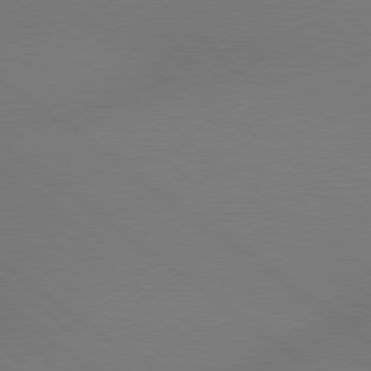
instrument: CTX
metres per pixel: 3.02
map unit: lApd
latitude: 79.3293
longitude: -150.4412
